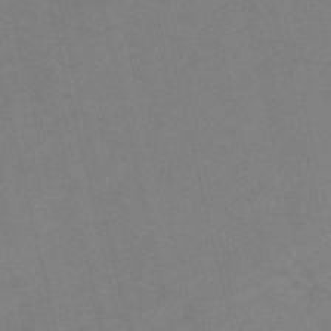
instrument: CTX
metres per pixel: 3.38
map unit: HNb
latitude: -54.1039
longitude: -47.7261
